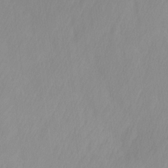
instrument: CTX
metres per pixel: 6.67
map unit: Ave
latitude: 13.0837
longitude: -105.7828
